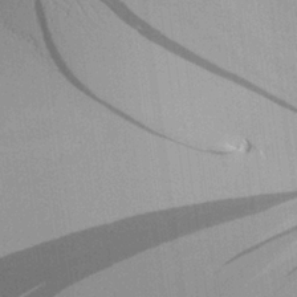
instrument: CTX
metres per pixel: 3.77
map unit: Aa
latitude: 25.1781
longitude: -135.3859
